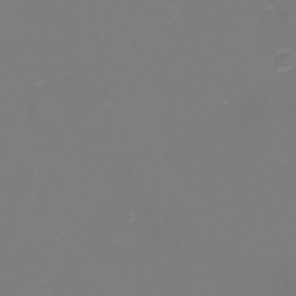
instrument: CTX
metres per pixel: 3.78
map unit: eHh
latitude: -1.2376
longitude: -79.5749
